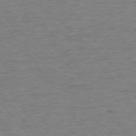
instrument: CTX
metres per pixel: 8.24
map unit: Ap
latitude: -75.6344
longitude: -89.2726
